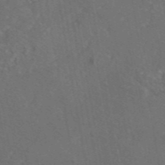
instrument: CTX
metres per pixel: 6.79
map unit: eAb
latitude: 46.2901
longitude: 109.0675
